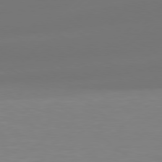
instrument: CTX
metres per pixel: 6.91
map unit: Hpe
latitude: 76.9513
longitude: -131.4427
